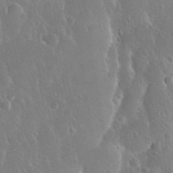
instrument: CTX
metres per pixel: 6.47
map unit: Nhu
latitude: 30.8947
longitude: -56.3089
